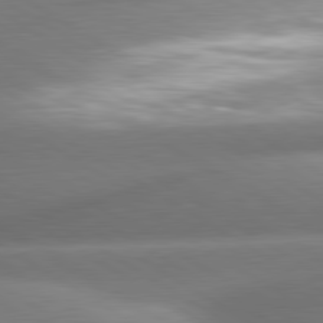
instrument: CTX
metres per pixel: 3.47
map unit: lApd
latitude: 80.5546
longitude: -161.1592
